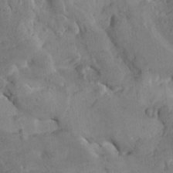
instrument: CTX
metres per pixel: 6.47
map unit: Htu
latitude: -8.1795
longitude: -66.4601
